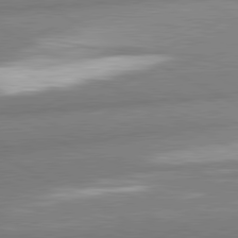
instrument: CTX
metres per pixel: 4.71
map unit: lApd
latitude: 80.7246
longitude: -163.7828
